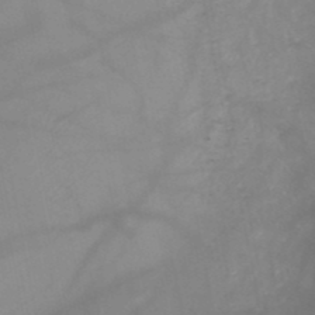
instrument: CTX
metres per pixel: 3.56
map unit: HNb
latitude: -48.8975
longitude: -38.8191
